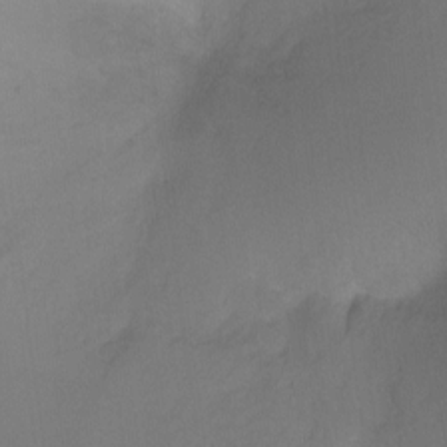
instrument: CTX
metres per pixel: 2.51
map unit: Ht
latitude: -9.2565
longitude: -37.7828
